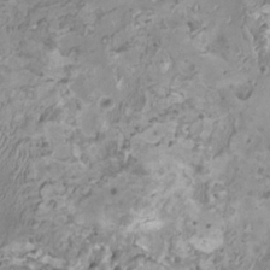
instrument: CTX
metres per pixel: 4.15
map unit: HNhu
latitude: 2.6490
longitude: -2.7246
